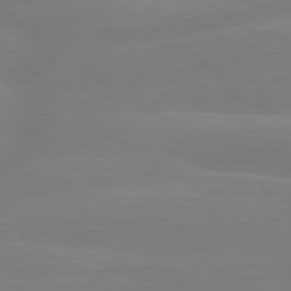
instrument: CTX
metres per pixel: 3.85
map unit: lApd
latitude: 79.1781
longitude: -149.3860
